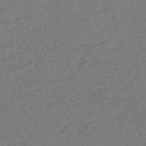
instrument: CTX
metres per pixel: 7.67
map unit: HNb
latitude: -54.6519
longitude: -39.5182
